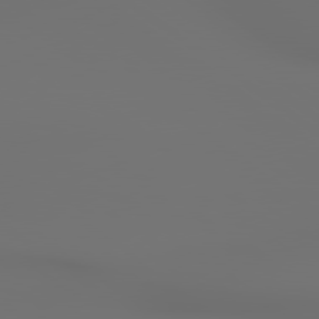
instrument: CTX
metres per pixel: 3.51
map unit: lApd
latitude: 79.6505
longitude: 177.1620
